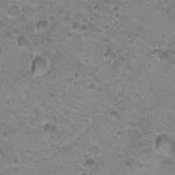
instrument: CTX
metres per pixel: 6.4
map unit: Hto
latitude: 21.0270
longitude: -32.2523
